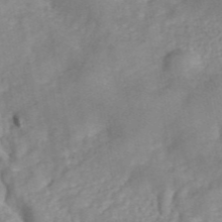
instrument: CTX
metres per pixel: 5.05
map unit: ANa
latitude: 45.0080
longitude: 24.0283
